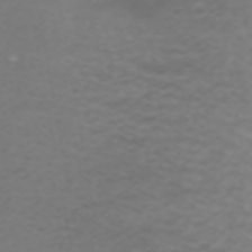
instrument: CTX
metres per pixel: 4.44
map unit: ANa
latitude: 39.3482
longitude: 24.3684
